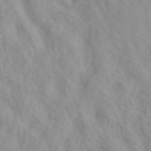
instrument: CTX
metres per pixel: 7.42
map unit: ANa
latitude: 40.6301
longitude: 28.9542
